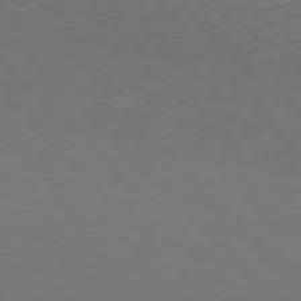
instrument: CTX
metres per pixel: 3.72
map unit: Hpe
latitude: 77.3103
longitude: -170.4601
